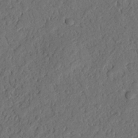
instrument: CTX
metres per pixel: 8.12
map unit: Nhu
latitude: 19.9339
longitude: -77.8205
